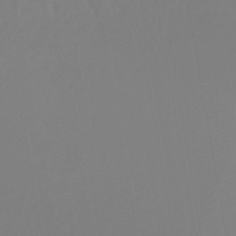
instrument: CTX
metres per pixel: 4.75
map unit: lHb
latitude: -45.4832
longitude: 64.6897
